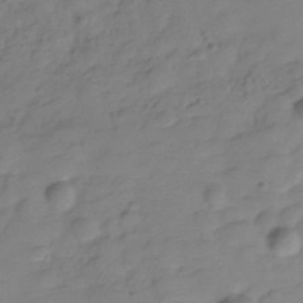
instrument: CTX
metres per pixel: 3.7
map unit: Hve
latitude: -29.6155
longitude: 90.7464
